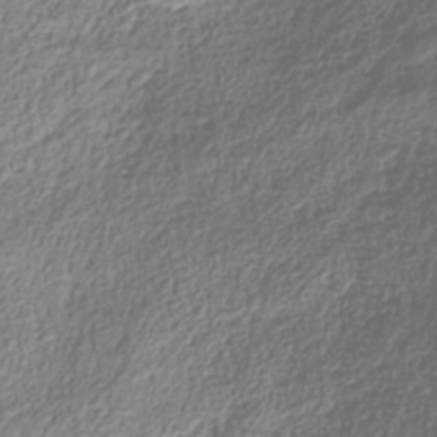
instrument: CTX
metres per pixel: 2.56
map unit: Hve
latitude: -34.1417
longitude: 88.6707
